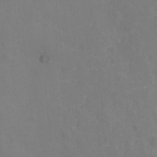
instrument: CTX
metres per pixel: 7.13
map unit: Hto
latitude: -1.5966
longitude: -34.6301
